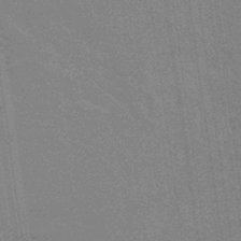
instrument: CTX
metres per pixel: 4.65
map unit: eHb
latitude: -36.6707
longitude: 76.2550
